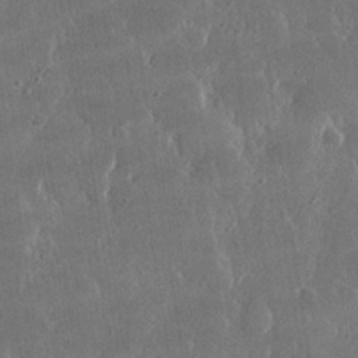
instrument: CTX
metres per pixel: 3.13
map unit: lHvf
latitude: 31.0459
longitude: -92.6868
